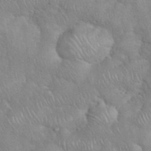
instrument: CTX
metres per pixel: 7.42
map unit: eHh
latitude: 38.4979
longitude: -57.6882
